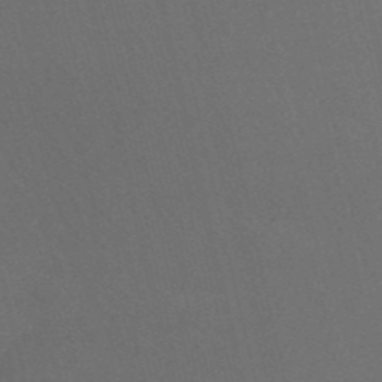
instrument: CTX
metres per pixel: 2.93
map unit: eHh
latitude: -53.2753
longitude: -25.5371
